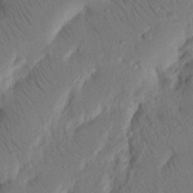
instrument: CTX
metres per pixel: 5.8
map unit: Nhu
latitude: 16.1200
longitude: -75.4238
